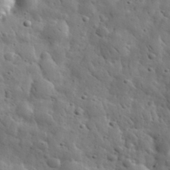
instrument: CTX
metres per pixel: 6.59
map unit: eHh
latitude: 31.4994
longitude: -73.5560
